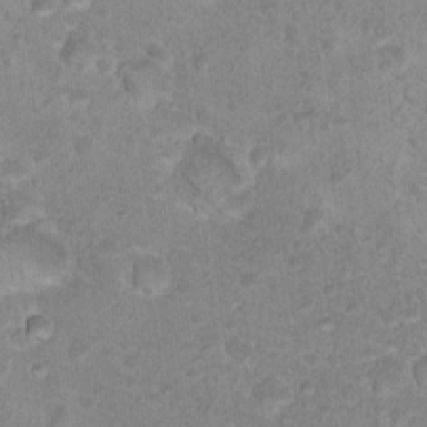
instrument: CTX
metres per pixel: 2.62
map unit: Nhu
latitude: 17.6127
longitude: -34.2900
